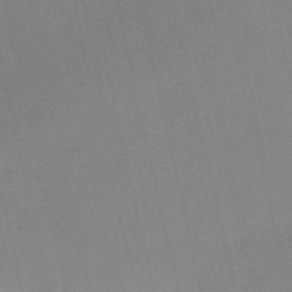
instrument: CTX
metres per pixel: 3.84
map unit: Nve
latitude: -57.4643
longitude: 62.8786
